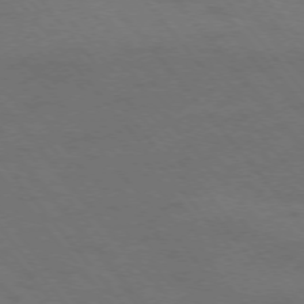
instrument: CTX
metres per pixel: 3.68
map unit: Ap
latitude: -76.4251
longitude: -62.4034
